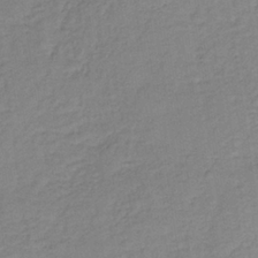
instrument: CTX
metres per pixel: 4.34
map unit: lHb
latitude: -34.7085
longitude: 65.3132
